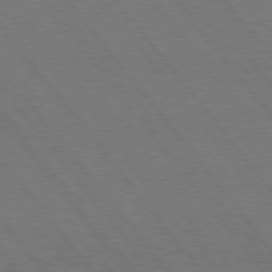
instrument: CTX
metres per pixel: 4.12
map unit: Hpe
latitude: 75.1403
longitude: -138.1767
